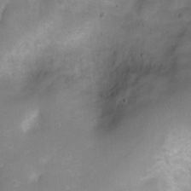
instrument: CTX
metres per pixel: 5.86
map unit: Ht
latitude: 4.9136
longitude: -21.2915
